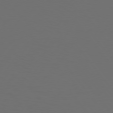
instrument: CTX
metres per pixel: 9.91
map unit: Hpe
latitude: 74.7624
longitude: -125.5371
